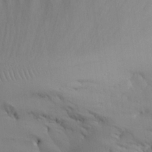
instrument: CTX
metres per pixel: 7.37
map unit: Aa
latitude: 25.4237
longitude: -128.0255
